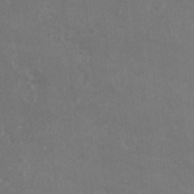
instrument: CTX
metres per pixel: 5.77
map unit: HNhu
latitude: 6.1956
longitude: -1.8961
